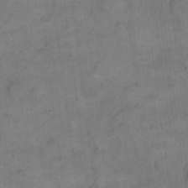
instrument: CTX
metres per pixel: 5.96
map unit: eHh
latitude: 14.4412
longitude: -66.2711
